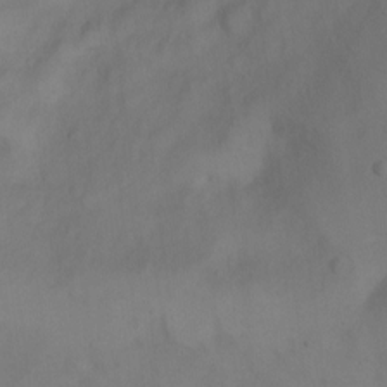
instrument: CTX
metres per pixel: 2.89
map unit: Ht
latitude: 1.7260
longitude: -35.8205
